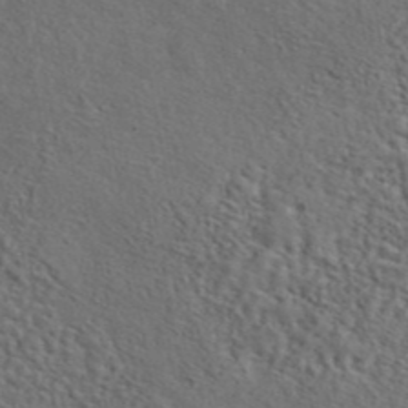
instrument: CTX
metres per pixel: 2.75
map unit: eAb
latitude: 43.9339
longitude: 112.6519
